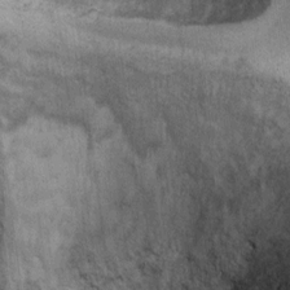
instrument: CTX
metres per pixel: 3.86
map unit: Ht
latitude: 8.1389
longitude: -36.9513
